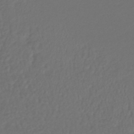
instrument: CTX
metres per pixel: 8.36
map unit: lHb
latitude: -43.0297
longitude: 61.6533
